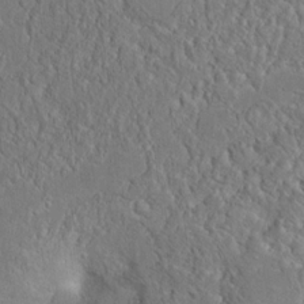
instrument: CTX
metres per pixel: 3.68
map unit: Hto
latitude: 16.5168
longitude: -37.8395
